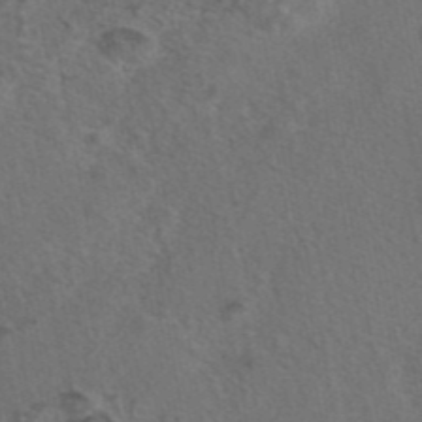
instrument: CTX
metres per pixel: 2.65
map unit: eAb
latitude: 43.4993
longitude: 104.1228
